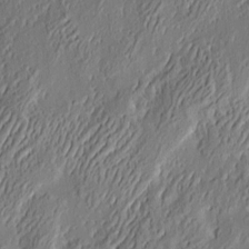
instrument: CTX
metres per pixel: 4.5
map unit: eHh
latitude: 3.6883
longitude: -77.8394
